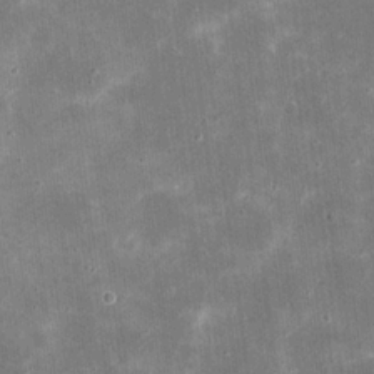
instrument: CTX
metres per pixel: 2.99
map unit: eHh
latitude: 20.9325
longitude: -67.7071
